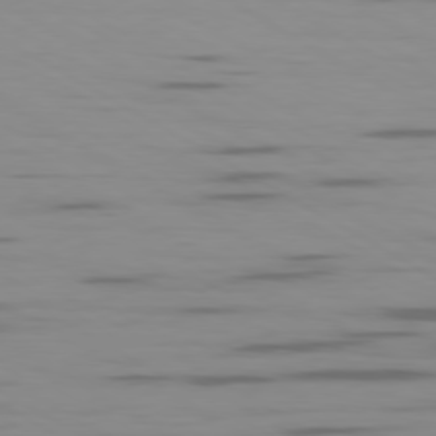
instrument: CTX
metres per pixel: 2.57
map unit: Ap
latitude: -80.1606
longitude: -101.7072
